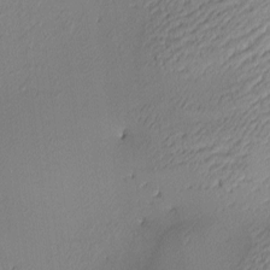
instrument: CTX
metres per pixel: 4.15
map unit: lAa
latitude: 3.0836
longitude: -115.9339
